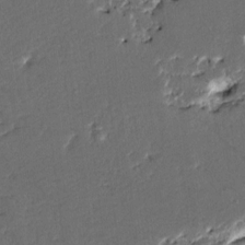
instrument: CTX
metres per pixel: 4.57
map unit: HNhu
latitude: 5.6883
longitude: -5.9339
